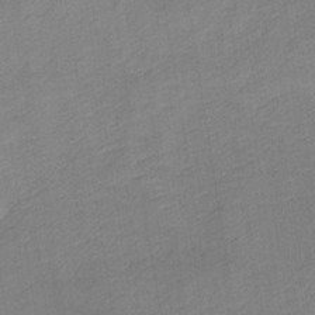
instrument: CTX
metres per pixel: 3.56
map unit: lHb
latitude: -36.0283
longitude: 73.0675
